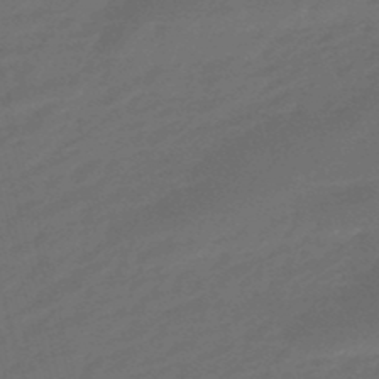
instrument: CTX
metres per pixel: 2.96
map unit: eHb
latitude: -47.9745
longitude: 87.1431
